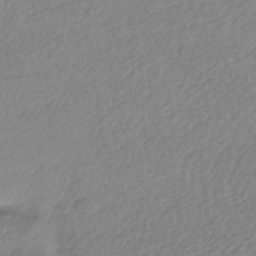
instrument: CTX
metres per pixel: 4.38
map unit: HNhu
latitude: -45.0298
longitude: 95.6533
